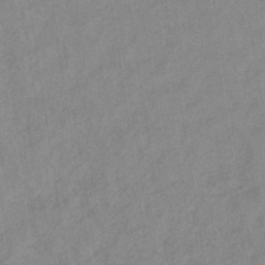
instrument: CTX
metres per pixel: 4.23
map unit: lHb
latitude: -36.3873
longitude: 70.8786
